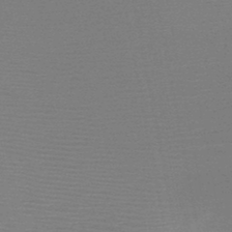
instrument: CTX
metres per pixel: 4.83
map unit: HNb
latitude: -46.5007
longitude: -39.3671
